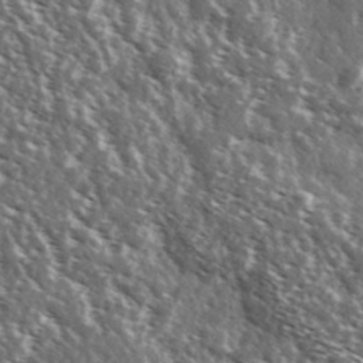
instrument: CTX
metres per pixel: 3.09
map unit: Ave
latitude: 37.3293
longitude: -108.2333
